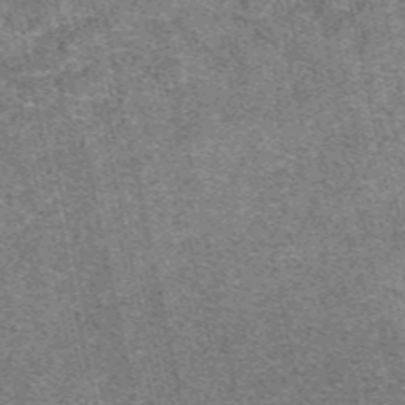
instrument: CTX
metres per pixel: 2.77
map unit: eAb
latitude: 48.0822
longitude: 105.0486
